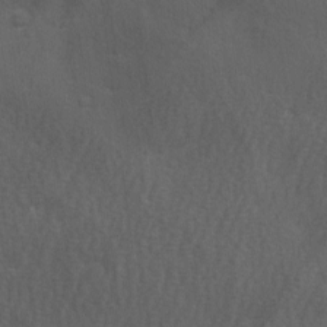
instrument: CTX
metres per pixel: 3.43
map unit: Ave
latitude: 1.9150
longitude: -112.1389
